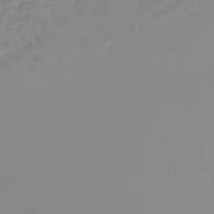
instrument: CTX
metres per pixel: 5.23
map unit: lHb
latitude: -45.5588
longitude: 72.4062
